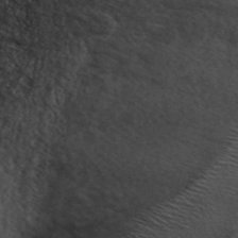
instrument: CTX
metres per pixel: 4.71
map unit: ANa
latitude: 42.0822
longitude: 54.9164
